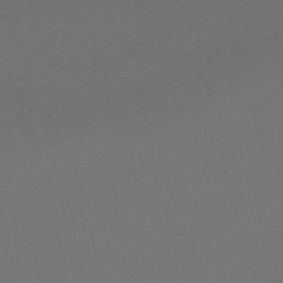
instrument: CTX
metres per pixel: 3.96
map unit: lHb
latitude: -45.5966
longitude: 68.6329
